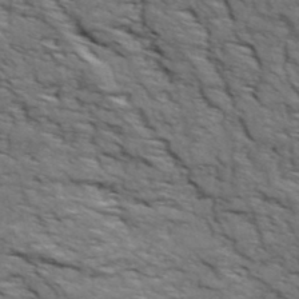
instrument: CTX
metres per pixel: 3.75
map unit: Ave
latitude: 18.9702
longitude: -135.0647
